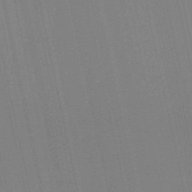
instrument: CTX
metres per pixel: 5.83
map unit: eHb
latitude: -50.4251
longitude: 76.8030
